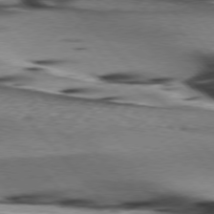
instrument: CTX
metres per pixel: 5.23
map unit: lApd
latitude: 76.2333
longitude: -64.5924
